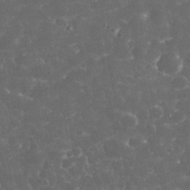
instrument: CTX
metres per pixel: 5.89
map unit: eHh
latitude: 33.4804
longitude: -63.6694
